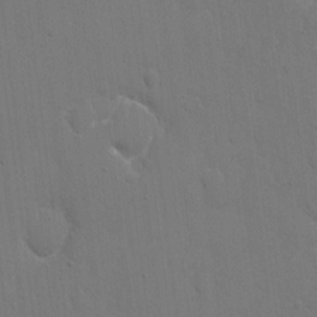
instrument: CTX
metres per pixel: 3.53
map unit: eHh
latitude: 6.6679
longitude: -67.5560
